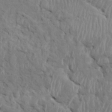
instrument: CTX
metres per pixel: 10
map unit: HNhu
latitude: 2.9136
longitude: -6.8380
